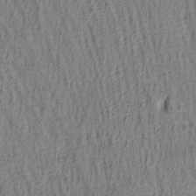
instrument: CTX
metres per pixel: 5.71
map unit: lAa
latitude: 4.9325
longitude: -114.2144
